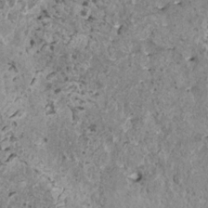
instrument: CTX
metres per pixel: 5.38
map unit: HNhu
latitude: 2.0255
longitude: 5.4832
